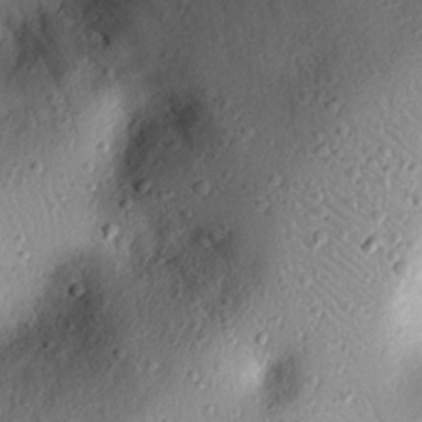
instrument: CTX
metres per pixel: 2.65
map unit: eHh
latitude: 25.4993
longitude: -77.1025
